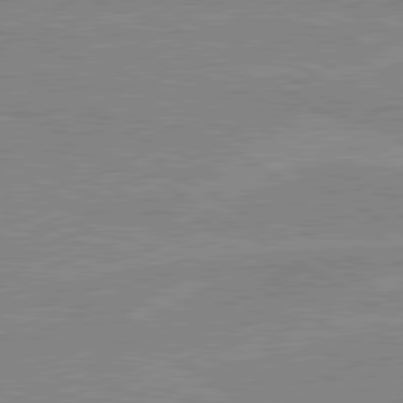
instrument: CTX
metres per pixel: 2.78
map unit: lApd
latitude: 80.2145
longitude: 169.1998
